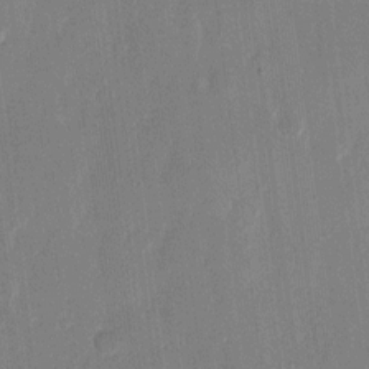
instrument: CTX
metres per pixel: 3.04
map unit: eHh
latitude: 12.2523
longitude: -70.4223
